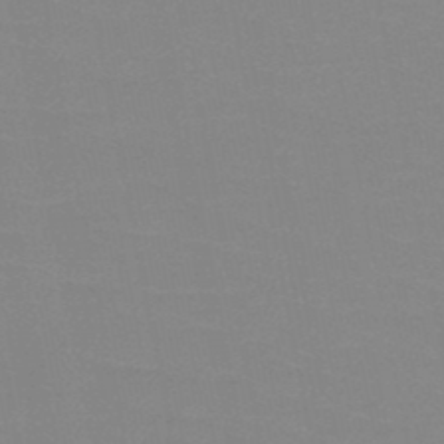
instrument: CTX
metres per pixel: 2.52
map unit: HNb
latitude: -49.0676
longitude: -49.5560
